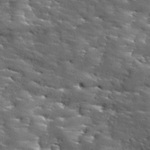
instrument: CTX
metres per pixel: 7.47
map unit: Ave
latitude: 18.3278
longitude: -136.7247
